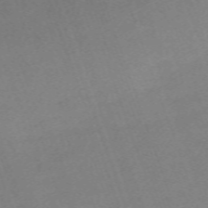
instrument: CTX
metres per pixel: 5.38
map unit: eHh
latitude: -64.3118
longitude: 50.5952
